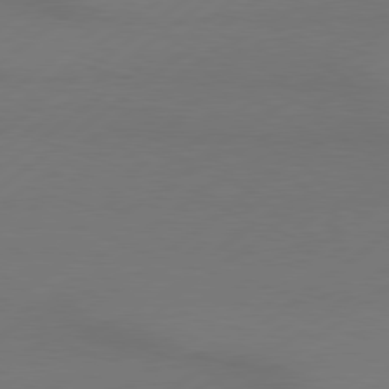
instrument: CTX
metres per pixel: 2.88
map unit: lApd
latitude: 79.3104
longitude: -131.6694
